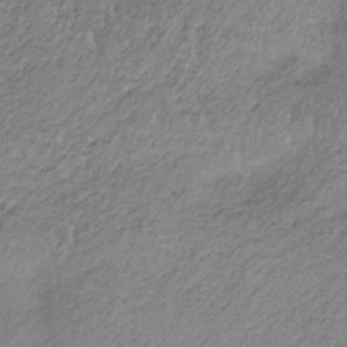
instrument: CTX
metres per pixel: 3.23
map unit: HNb
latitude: -33.1431
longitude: 63.0297
